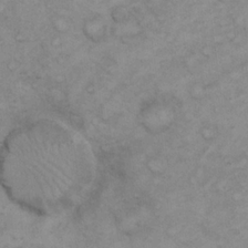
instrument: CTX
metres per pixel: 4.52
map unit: eHh
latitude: 21.5749
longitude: -59.2159
